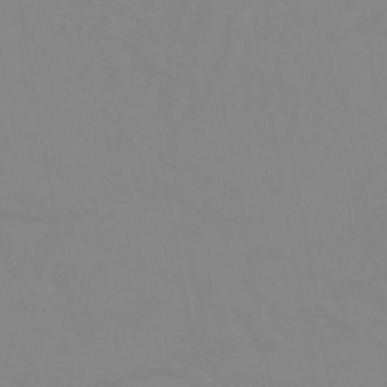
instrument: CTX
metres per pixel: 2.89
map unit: HNhu
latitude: -44.6707
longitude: 90.2740
